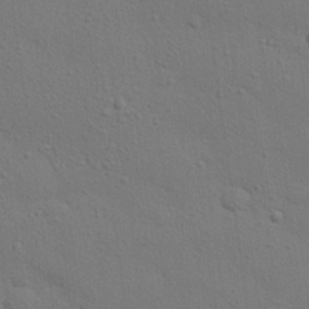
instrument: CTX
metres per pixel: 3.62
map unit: eHh
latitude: 25.4048
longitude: -79.5371
